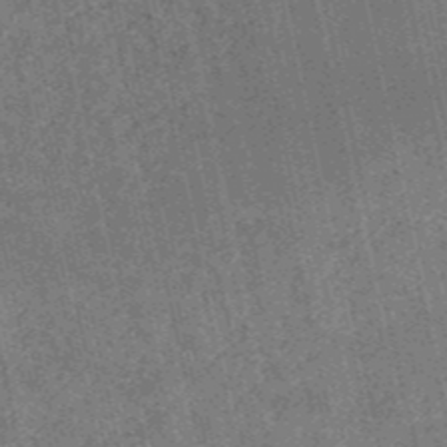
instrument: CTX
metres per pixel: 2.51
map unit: HNb
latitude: -52.7652
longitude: -38.3467
